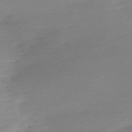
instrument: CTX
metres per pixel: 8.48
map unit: Nhu
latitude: -67.4643
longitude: 39.5210
